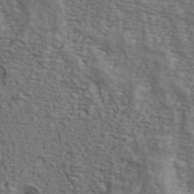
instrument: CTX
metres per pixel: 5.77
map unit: ANa
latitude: 43.4993
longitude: 45.8611
